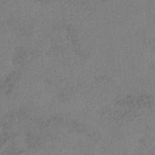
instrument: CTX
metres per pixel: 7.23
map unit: ANa
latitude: -41.2187
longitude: 103.8422
